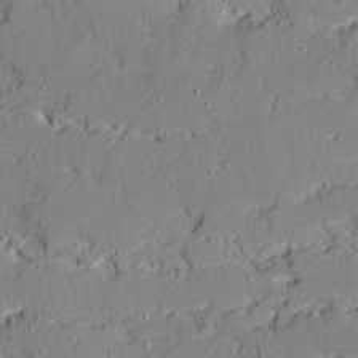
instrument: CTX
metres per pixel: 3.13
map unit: Ave
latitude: 18.8002
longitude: -128.0633
